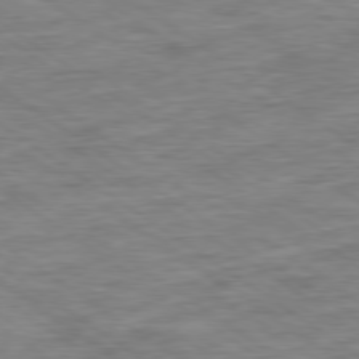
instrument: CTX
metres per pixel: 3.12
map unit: Ap
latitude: -79.6533
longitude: -49.1025
